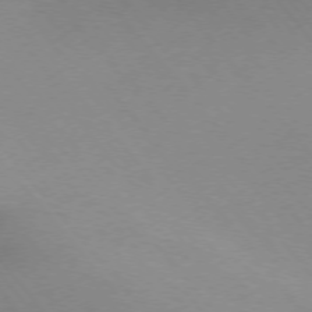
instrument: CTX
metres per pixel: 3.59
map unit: Ap
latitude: -76.0850
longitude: -70.8002
